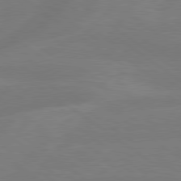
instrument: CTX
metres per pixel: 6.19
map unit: lApd
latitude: 79.3293
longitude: -142.0444
